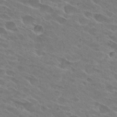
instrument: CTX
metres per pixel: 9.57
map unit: Hto
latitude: 27.8583
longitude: -42.3845
